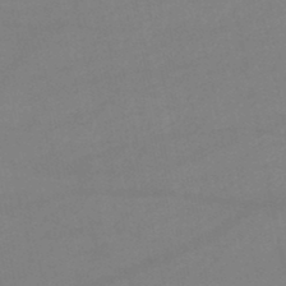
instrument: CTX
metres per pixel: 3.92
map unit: lHb
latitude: -46.2361
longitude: 61.3699
